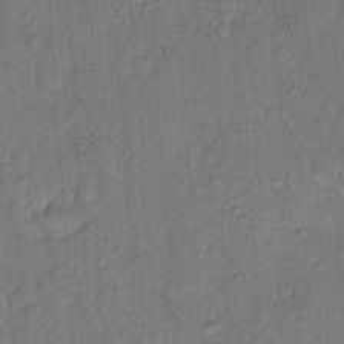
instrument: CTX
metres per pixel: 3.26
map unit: Hto
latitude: 9.9150
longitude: -61.6505
